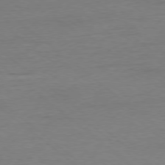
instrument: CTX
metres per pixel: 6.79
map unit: Ap
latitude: -78.5573
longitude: -87.1214
